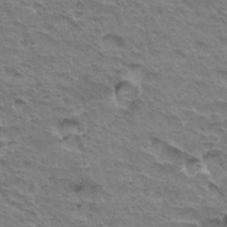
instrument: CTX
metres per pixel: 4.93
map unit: Hto
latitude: 35.4993
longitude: -43.8206
